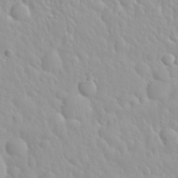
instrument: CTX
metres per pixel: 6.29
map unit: Nhu
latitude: 29.6694
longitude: -55.5560
